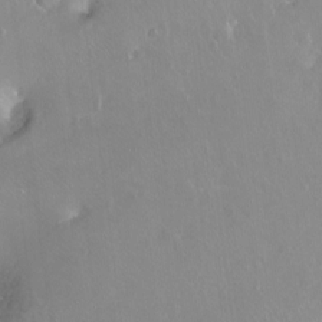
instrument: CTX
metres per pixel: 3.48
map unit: Ht
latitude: -14.4440
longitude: -41.3292
